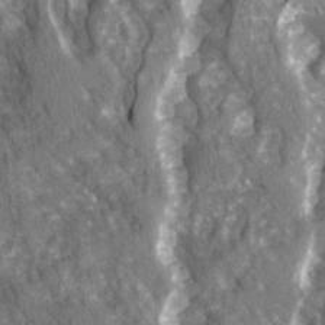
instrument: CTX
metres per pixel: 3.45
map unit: Ave
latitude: 15.1026
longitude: -131.7450
